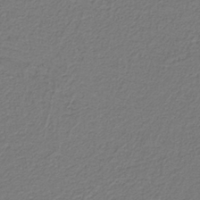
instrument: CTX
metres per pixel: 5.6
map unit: HNb
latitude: -39.4266
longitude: 50.1606
